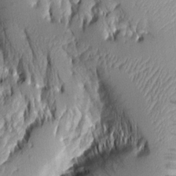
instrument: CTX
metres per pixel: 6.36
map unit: Aa
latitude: 7.7261
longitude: -128.9891
